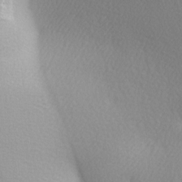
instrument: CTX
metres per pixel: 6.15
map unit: lAa
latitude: -5.5588
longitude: -121.8962
